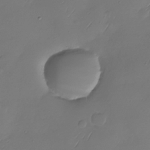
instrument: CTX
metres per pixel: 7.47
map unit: Nhu
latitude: -28.9920
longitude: -59.8394
